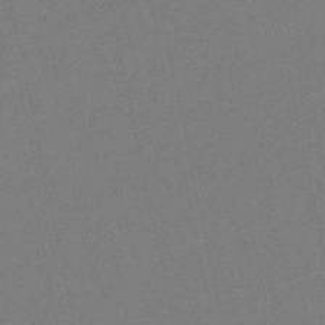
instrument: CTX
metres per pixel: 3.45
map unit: lHb
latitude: -50.5007
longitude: 81.7667
